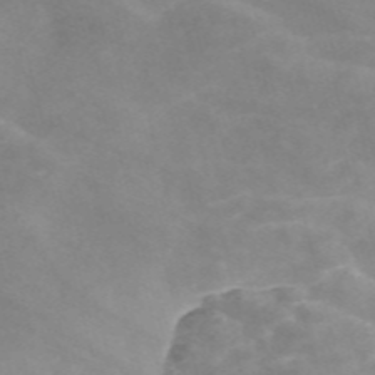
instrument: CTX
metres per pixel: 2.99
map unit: Nve
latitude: -57.7855
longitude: 58.5762
